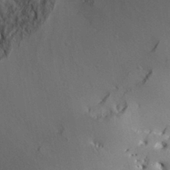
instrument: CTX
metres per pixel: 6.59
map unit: Aa
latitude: 31.0459
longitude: -141.3481
